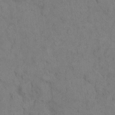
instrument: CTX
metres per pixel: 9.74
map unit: eHh
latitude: 7.8394
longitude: -63.0648
